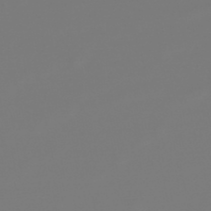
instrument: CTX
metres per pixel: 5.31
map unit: lHb
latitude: -45.7667
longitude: 75.7478
